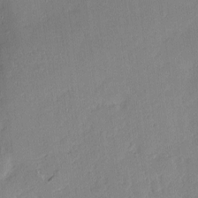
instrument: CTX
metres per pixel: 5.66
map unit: eHh
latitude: 3.8394
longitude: -74.4412
